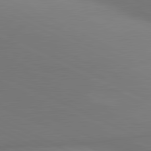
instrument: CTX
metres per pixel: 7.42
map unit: lApd
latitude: 81.2159
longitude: 144.9353
